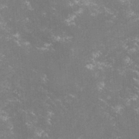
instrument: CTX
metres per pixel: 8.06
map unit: lHvf
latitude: -14.9164
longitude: -100.7813
